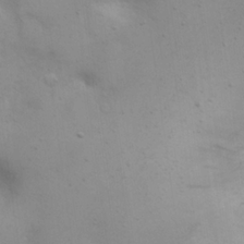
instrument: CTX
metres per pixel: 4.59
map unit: eHh
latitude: 22.9892
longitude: -69.2159
